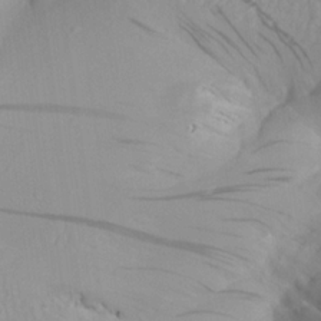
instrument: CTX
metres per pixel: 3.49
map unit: Aa
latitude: 20.2334
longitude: -145.4615
